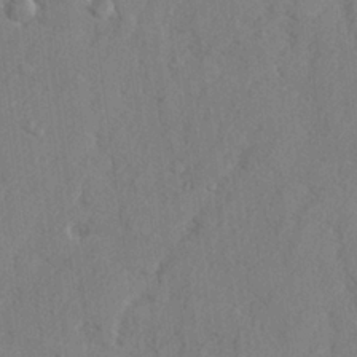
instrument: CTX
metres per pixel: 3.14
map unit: lHvf
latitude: 25.0080
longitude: 142.8030
